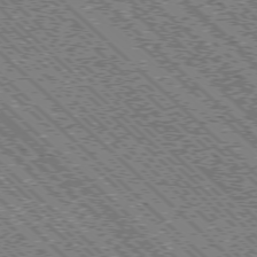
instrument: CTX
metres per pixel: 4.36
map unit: Ap
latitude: -76.1417
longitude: -96.4790
